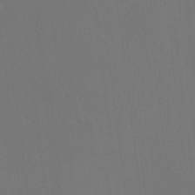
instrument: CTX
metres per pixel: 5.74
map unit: eHh
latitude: -7.8611
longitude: -69.2348
